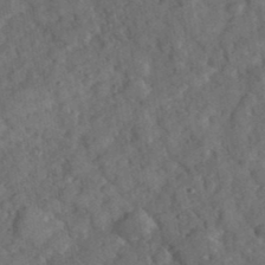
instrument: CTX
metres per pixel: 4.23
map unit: eHh
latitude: 37.4616
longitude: -67.7638
